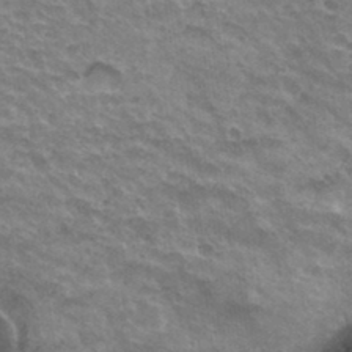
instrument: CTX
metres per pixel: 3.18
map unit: Hto
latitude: 35.4426
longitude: -43.6316
